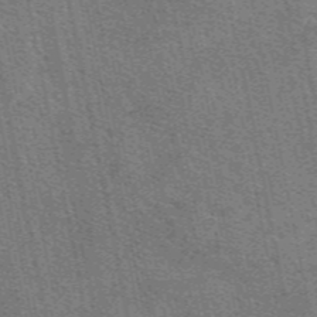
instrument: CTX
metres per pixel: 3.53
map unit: eAb
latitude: 48.9136
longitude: 116.2172
